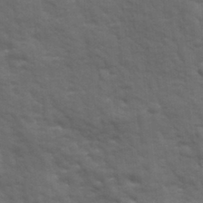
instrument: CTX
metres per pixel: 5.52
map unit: Ave
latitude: 19.0080
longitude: -133.2915
